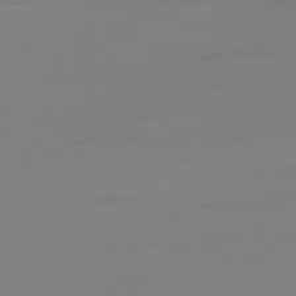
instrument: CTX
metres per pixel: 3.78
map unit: Ap
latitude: -79.1620
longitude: -65.4615
